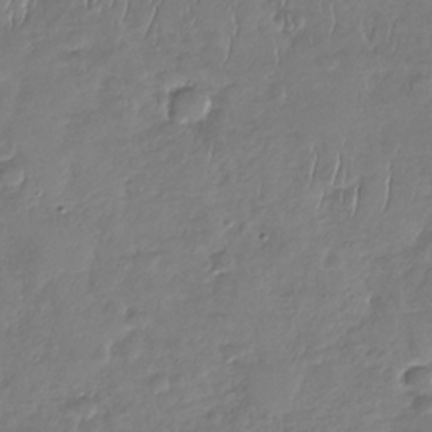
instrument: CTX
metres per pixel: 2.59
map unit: Nhu
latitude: -30.5385
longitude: -60.8947
